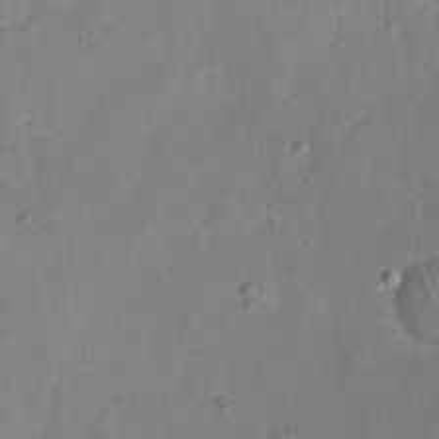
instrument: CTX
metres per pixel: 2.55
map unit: eHh
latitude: 20.7813
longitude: -62.0822
